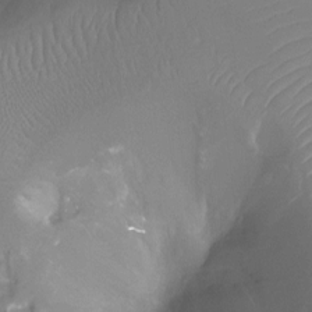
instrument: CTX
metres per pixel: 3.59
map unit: Ht
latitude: -5.1620
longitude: -26.3089
